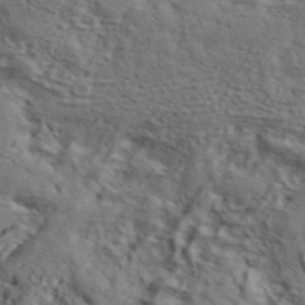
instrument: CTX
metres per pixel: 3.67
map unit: ANa
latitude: 42.7246
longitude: 55.2943
